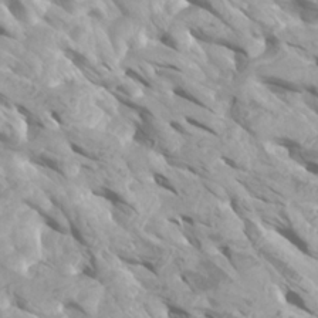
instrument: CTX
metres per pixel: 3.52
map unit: Htu
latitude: -5.8800
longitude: -76.8758
